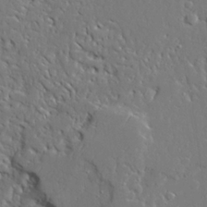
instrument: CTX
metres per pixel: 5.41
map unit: Ave
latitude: 23.0080
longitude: -129.6694
